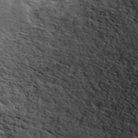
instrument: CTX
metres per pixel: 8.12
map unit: ANa
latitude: 44.6869
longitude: 39.4454
